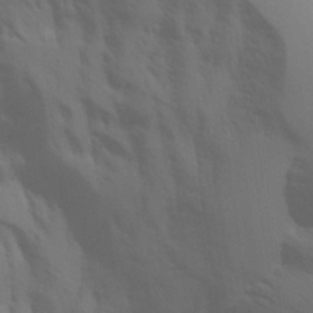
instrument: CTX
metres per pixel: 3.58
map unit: Aa
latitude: 26.0444
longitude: -131.4616
